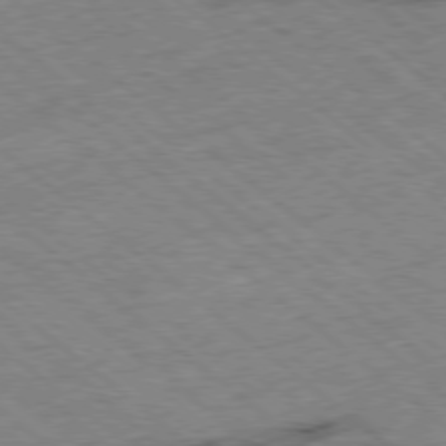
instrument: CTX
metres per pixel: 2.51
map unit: Ap
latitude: -78.6329
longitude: -48.6490
